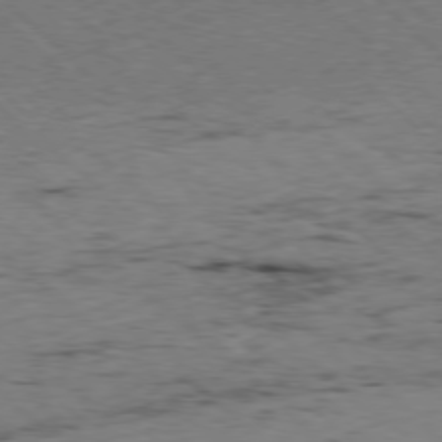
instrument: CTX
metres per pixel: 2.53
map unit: Hpe
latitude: -78.1039
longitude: 16.0850
